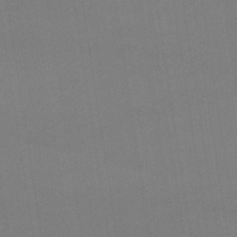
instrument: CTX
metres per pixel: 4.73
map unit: lHb
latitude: -47.9367
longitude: 67.4454
